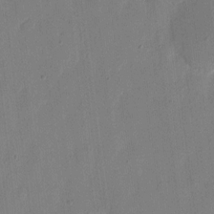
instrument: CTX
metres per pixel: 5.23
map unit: eHh
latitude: 9.2348
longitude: -67.9528
